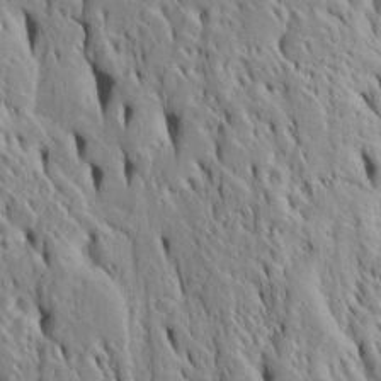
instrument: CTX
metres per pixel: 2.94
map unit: Htu
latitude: -4.8786
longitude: 152.4062
